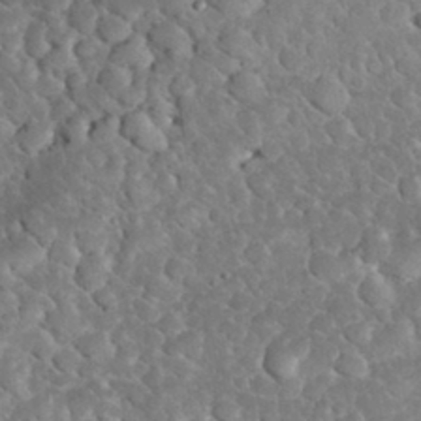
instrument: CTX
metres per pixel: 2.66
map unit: eHh
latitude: 32.8002
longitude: -65.4426
